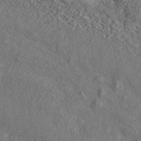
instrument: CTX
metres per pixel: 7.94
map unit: ANa
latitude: 44.8758
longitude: 47.6344
